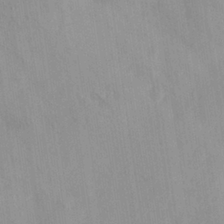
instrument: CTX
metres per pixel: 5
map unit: eHh
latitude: 26.2712
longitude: -65.5371
